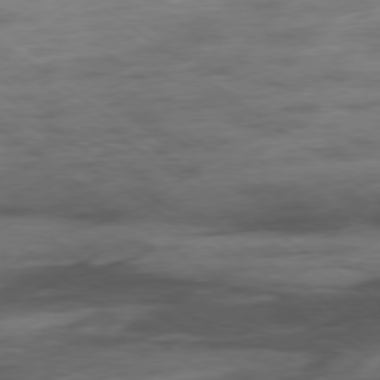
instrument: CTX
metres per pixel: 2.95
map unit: Hpe
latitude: -78.7463
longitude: -17.9150
